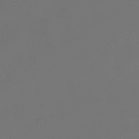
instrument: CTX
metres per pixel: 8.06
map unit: lHb
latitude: -47.1809
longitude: 72.2361
